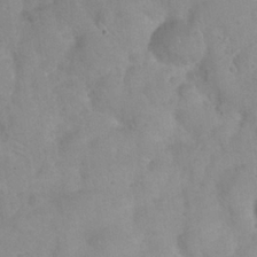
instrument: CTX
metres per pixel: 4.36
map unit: Nhu
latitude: 24.7057
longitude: -52.1956
